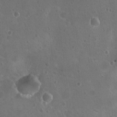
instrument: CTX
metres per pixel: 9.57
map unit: Nhu
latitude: 17.4993
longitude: -32.9514
